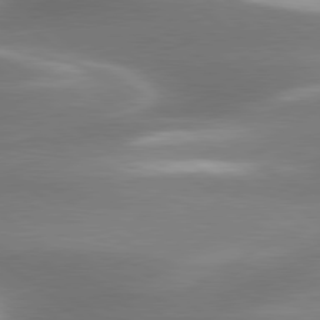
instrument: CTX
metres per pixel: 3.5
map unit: lApd
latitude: 79.9717
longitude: -117.8961
